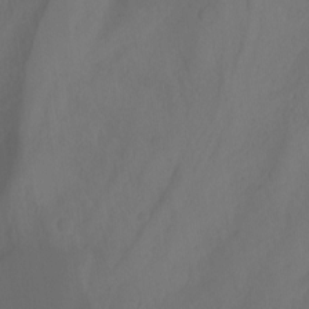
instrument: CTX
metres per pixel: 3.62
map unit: Hto
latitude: -7.9556
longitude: -44.2522
